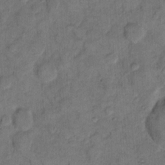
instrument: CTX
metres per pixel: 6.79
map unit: eHh
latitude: 13.1781
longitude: -64.8758
